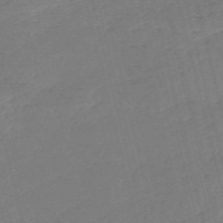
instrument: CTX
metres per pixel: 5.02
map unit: HNb
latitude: -55.3888
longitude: -39.2537
